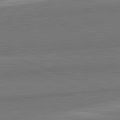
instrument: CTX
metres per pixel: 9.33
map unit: lApd
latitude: 82.2900
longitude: 149.5210
